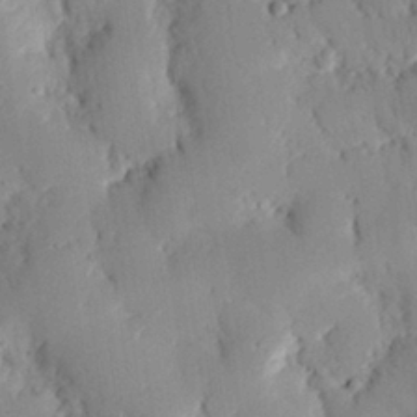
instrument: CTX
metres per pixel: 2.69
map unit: eHh
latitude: 27.8961
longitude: -81.1592
